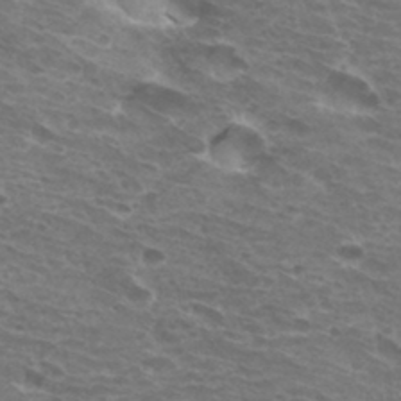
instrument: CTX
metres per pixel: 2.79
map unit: Hto
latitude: 32.4979
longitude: -41.3292
